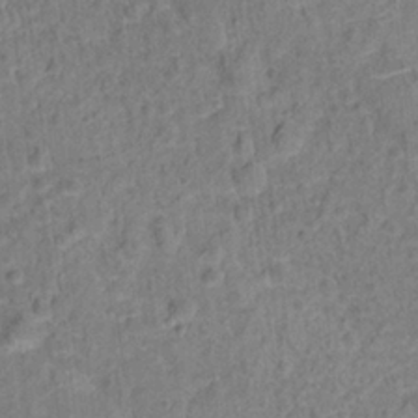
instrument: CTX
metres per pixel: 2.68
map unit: Hto
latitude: 13.6127
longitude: -38.4223
